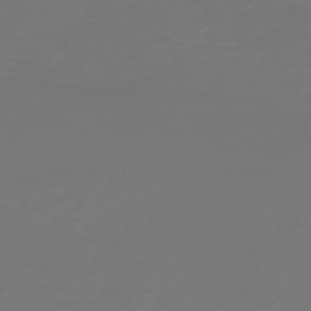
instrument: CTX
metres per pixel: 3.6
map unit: HNb
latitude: -47.1809
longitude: 51.8044
